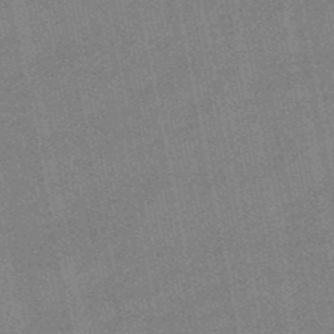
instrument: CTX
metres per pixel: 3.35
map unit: lHb
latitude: -49.6155
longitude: 79.2565
